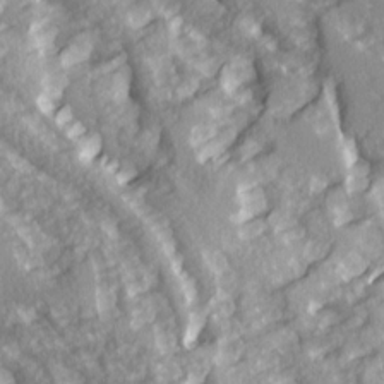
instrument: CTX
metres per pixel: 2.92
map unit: Ave
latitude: 14.8191
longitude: -131.1781
